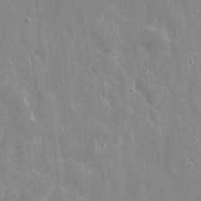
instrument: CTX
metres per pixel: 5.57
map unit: eHh
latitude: 8.5924
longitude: -69.7828
